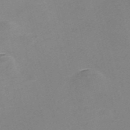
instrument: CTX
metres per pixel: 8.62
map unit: Nve
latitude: -56.8030
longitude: 59.0108
